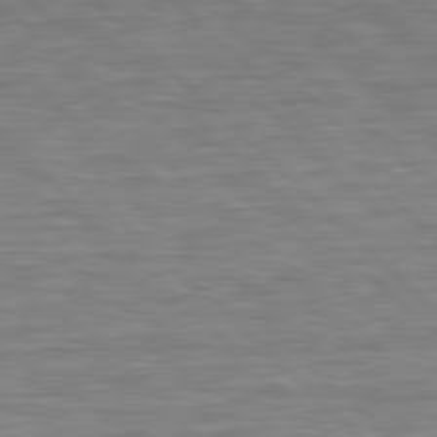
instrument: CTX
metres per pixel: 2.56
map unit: lApd
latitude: 78.9514
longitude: -116.1200
